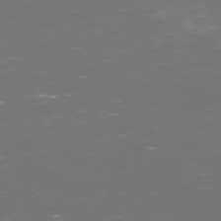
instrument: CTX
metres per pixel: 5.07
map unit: Hpe
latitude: 72.1767
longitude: -126.3467
